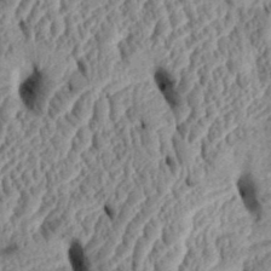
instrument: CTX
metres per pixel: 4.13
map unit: Htu
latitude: 2.2900
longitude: 149.6722
